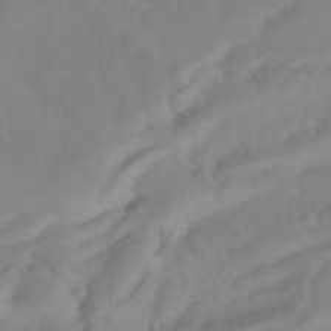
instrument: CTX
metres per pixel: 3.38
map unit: ANa
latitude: -38.1984
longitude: 97.8800
